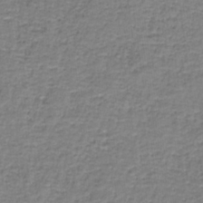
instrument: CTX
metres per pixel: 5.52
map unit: eAb
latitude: -36.7463
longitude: 52.5762
